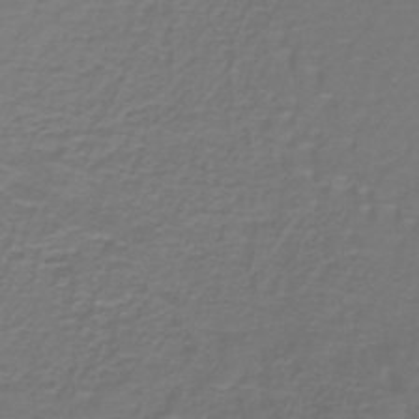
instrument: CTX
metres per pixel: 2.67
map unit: lHb
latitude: -42.4062
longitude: 56.8975
